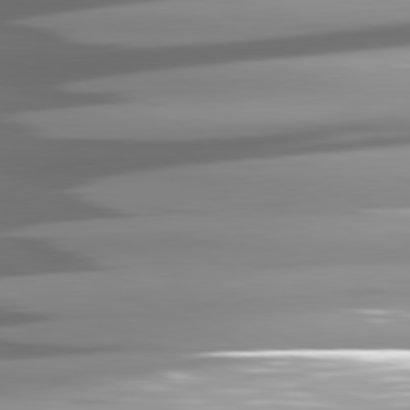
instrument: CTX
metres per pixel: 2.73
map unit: lApd
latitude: 81.1214
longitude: -146.2712
